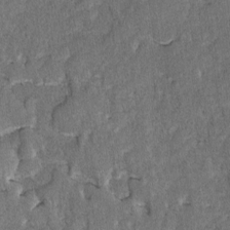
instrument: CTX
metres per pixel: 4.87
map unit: lAvf
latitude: -8.4629
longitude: -112.0444
